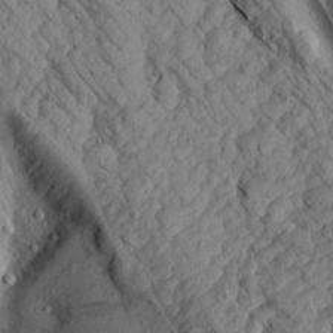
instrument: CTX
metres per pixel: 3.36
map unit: Aa
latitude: 16.7435
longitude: -145.4804
